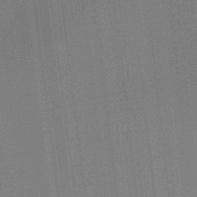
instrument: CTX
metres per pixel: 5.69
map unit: Ht
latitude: -16.1039
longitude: -47.6316
